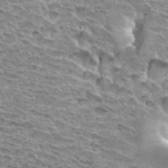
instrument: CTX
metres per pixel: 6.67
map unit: Hto
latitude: 33.4615
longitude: -40.3278
